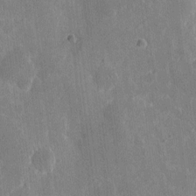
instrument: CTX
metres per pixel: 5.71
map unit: eHh
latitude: 5.2537
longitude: -67.0836
